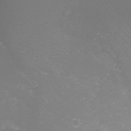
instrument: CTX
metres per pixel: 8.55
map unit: Nhu
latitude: -8.4629
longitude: -71.2915
